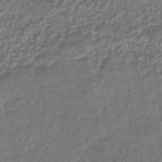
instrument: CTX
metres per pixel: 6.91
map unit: eHb
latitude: -45.5777
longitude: 89.3698
